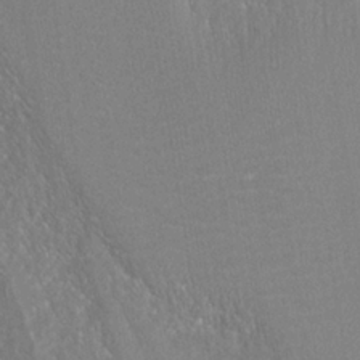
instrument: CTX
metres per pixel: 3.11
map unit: ANa
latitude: -38.9731
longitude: 95.9367
